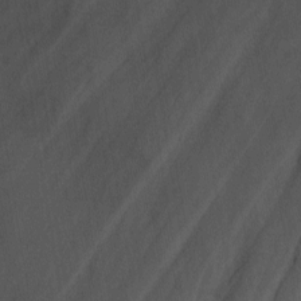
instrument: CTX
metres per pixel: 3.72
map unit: Nhu
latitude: -8.0472
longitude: -68.4223
